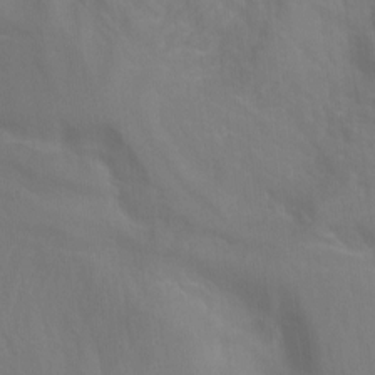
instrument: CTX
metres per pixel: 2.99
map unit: Hto
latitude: -7.5210
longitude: -51.5182
